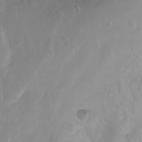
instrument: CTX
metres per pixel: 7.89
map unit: Ht
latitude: -8.5007
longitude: -36.3656
